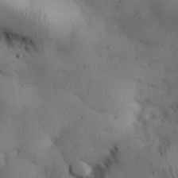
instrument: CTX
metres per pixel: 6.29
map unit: Nhu
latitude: 26.6113
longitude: -71.3104
